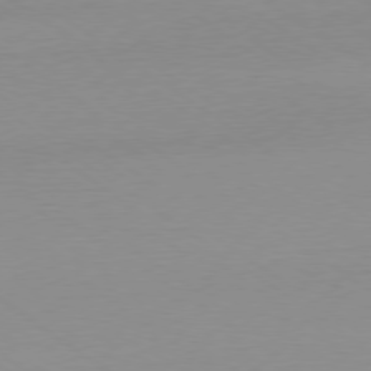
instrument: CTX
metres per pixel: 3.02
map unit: Ap
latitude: -79.3320
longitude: -55.2726
